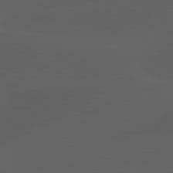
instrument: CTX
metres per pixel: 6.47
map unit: lApd
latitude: 80.0822
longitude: -89.8584
